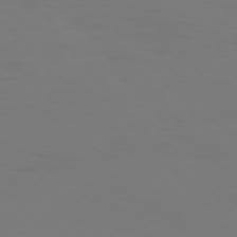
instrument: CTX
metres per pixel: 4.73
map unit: Hpe
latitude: 75.9528
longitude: -139.4048
